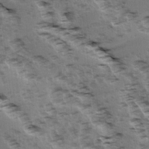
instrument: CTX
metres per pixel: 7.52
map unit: Ave
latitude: 15.0270
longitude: -104.4979
